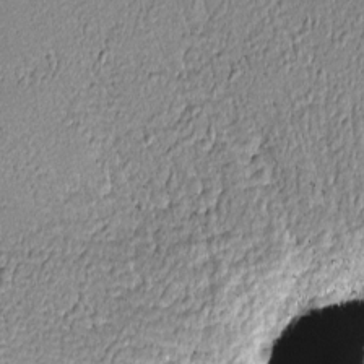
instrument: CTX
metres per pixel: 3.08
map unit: lHvf
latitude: -12.7085
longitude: -103.5371
